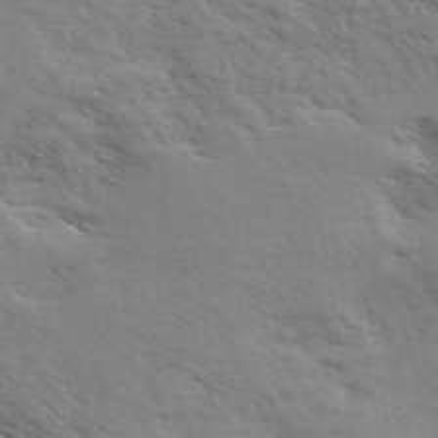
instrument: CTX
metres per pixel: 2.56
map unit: eHh
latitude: 36.4223
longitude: -139.0458
